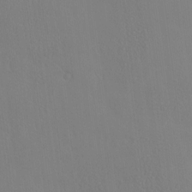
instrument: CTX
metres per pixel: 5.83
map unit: eHh
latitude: -3.2375
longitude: 19.4643
